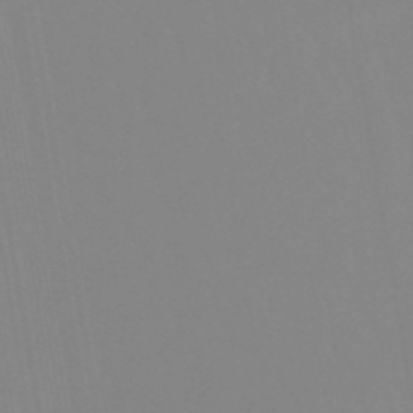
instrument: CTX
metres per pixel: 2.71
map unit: eHb
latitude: -49.8612
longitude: 74.3118
